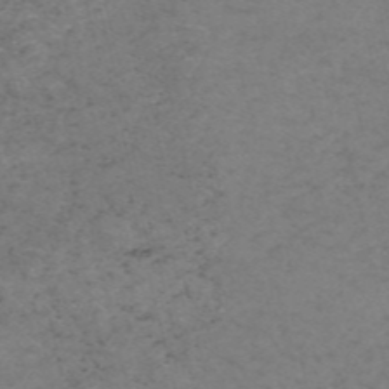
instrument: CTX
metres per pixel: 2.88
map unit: HNb
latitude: -55.4266
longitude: -47.1781
